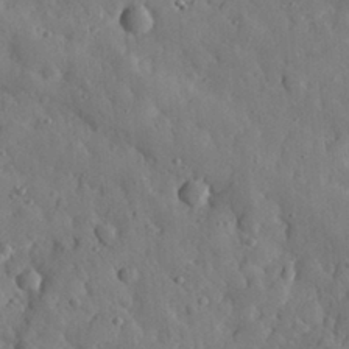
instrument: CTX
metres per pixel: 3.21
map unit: eHh
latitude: 29.4615
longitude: -77.5749
